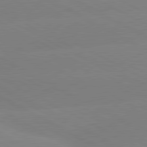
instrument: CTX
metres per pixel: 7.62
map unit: lApd
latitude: 80.6868
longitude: -153.9150
